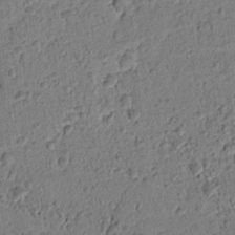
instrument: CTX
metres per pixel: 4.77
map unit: lAvf
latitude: 8.3845
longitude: 165.2943
